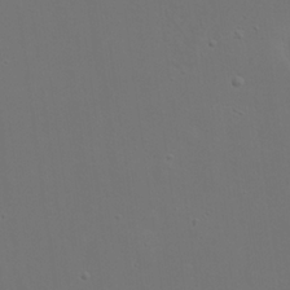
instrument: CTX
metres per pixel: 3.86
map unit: eHh
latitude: 23.6883
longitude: -69.5749
